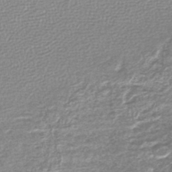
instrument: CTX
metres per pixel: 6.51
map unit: lHb
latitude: -44.1606
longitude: 69.2942
